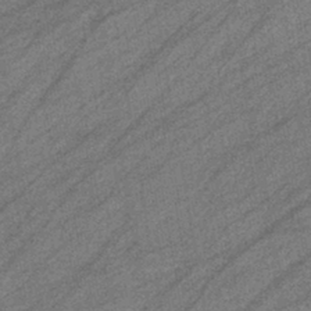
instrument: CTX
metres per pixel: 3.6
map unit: eHb
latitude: -40.2172
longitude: 82.1795
